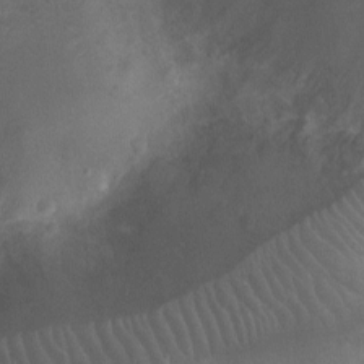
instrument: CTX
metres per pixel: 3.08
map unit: Ht
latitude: -10.0472
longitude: -21.4238
